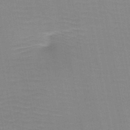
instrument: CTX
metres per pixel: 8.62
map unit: HNb
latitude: -47.2565
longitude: -48.4790
